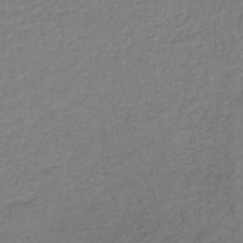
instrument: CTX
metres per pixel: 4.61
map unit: lHb
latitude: -35.7289
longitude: 61.8233
